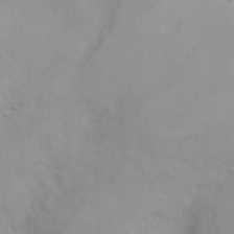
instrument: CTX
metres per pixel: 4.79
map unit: Aa
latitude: -3.6343
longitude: -71.1214
